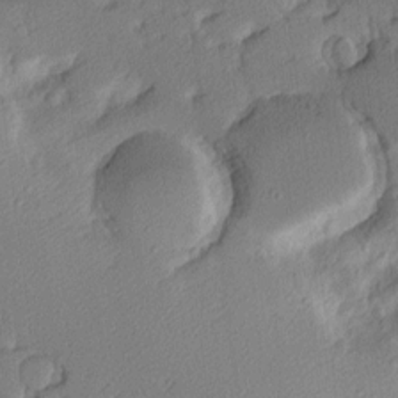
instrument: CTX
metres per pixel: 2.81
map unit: Hve
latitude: 2.8002
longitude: -121.4049
